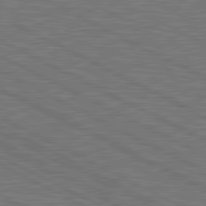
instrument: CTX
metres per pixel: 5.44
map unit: lApd
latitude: 81.0836
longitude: -171.8583
